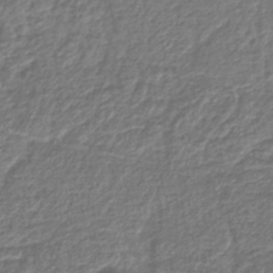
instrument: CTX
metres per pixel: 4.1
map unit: lHb
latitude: -43.5021
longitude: 69.1053
